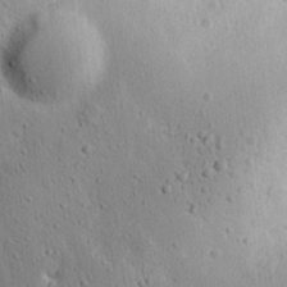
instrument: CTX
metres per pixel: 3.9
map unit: eHh
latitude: 25.2914
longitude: -77.5182
